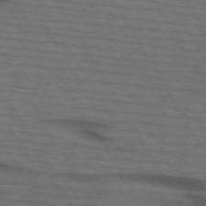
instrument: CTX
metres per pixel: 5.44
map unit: lApd
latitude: 73.2537
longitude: -73.6694
